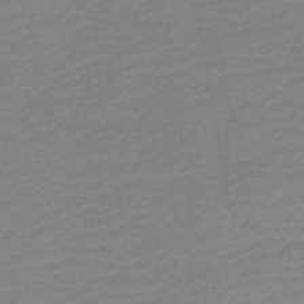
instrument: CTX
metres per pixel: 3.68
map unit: lHb
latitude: -45.8800
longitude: 58.0094
